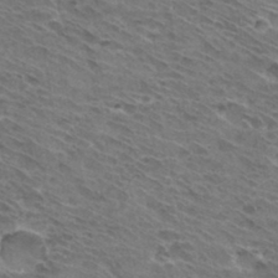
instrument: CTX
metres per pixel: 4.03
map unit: Hto
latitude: 32.0444
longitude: -44.5923
